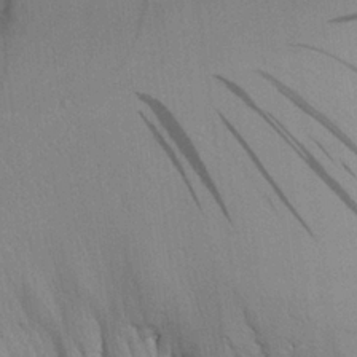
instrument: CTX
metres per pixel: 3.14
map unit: Aa
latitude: 25.6504
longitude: -133.0081
